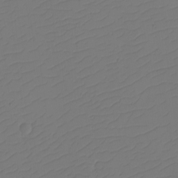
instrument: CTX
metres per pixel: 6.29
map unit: eHh
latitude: -2.2550
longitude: -74.2334
